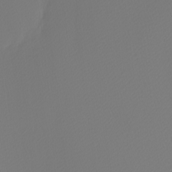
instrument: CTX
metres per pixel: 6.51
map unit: Nhu
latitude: -4.6896
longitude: -92.3089
